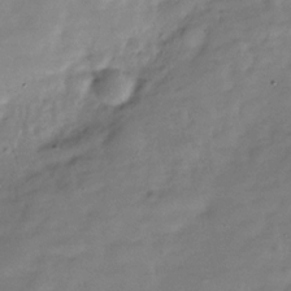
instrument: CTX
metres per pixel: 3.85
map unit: Hve
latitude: -30.3684
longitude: 91.2187
